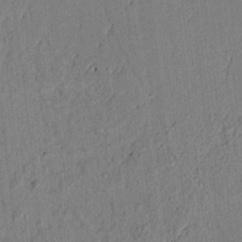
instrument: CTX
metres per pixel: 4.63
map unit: lAvf
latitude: 7.0647
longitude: 164.8219
